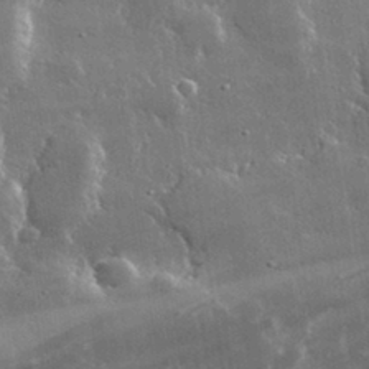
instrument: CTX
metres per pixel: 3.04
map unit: lHvf
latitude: 32.8380
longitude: -91.3482
